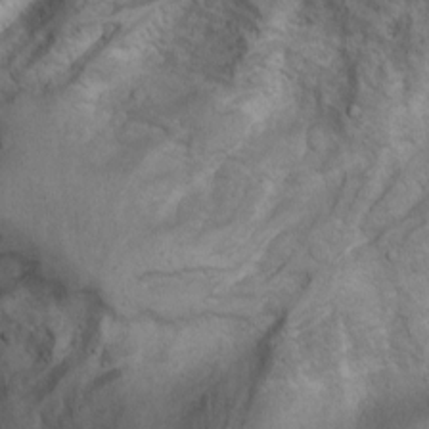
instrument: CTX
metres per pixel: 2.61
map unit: Aa
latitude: -3.3698
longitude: -73.5560
